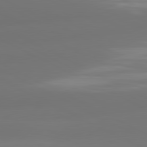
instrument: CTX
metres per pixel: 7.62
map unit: lApd
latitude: 81.0269
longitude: -164.4979
